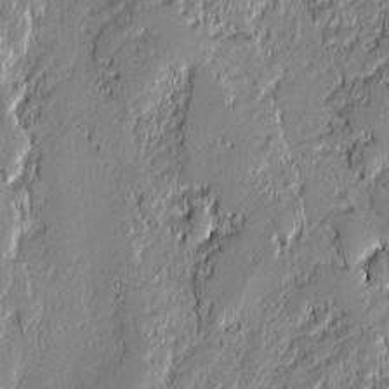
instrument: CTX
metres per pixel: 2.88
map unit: lAvf
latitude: -0.3873
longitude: -108.4979
